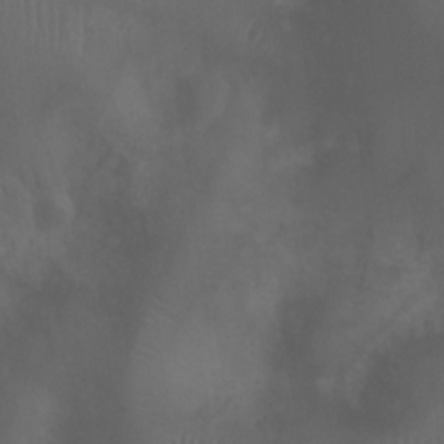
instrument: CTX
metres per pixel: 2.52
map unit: Ht
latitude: 2.3467
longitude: -22.4790
